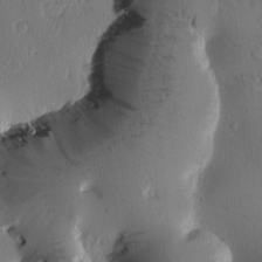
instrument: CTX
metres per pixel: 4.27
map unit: Htu
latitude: -1.1998
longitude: 171.5399
